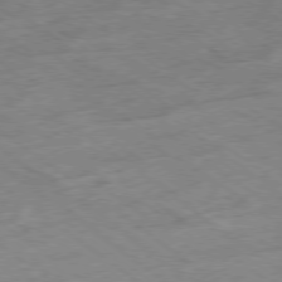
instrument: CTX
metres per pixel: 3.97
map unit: Hpe
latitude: -78.3117
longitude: -22.6112
